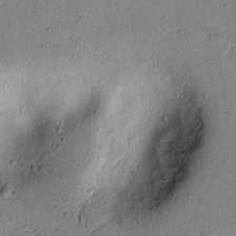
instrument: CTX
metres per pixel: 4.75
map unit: lAvf
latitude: 6.9136
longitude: 168.1039
